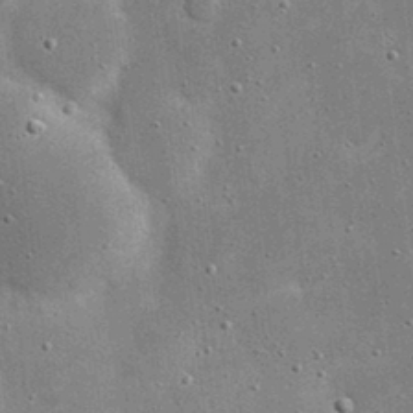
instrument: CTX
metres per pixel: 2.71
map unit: eHh
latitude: 21.2348
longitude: -67.1970
